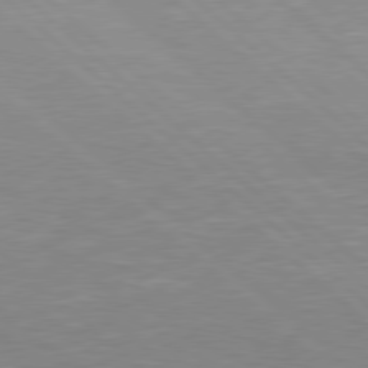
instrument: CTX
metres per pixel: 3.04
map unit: Hpe
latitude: 78.2901
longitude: -124.8569
